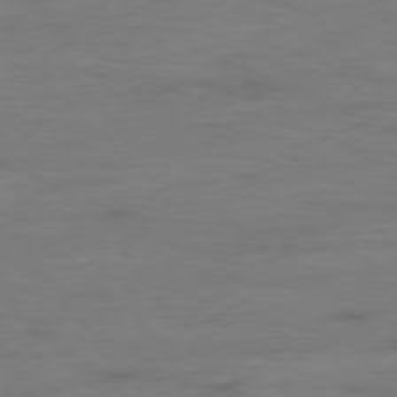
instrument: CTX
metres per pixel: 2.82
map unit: Ap
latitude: -77.7100
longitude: -88.2712
